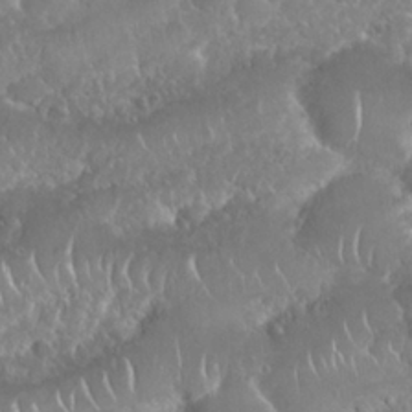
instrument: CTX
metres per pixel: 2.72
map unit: Nhu
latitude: 25.4426
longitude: -60.8569
